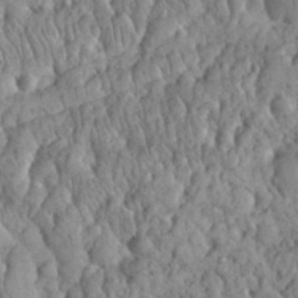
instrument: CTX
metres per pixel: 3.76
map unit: eHh
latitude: 32.2711
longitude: -65.5560
